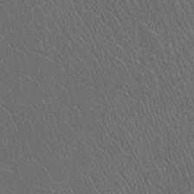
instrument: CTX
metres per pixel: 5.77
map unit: Htu
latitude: -11.5399
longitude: -73.2726
